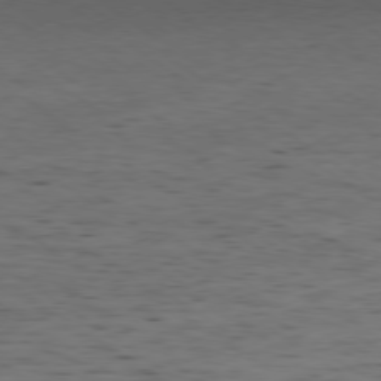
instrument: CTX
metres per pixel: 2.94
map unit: Ap
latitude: -79.2942
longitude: -101.1025
